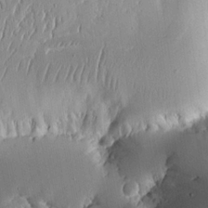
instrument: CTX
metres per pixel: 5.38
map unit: lHvf
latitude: 18.1011
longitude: -114.1010
